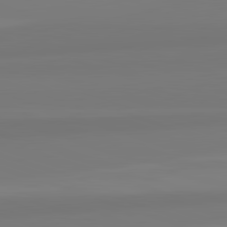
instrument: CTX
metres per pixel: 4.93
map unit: lApd
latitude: 82.6301
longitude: 172.1039
